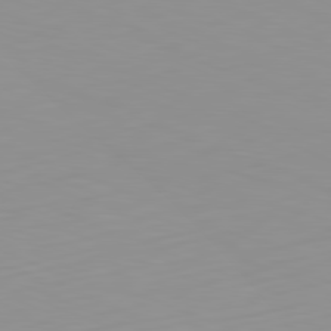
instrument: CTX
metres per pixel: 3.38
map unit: Hpe
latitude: -82.3873
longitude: 16.3118
